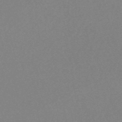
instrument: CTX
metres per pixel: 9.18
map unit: HNhu
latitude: -48.7841
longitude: 97.5777
